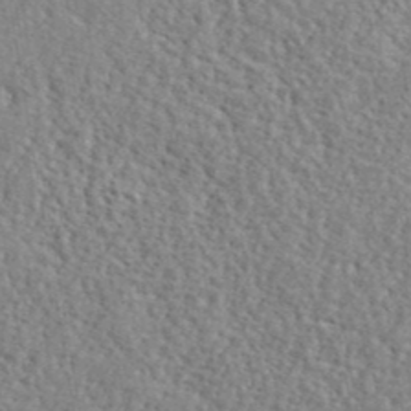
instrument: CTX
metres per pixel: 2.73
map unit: lHvf
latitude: 42.1011
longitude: -87.3293
